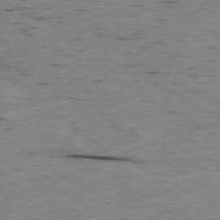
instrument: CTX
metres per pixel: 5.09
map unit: Ap
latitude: -80.4629
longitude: -93.5938
